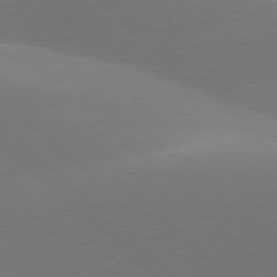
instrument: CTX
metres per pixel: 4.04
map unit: lApd
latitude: 77.5938
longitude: -51.5749
